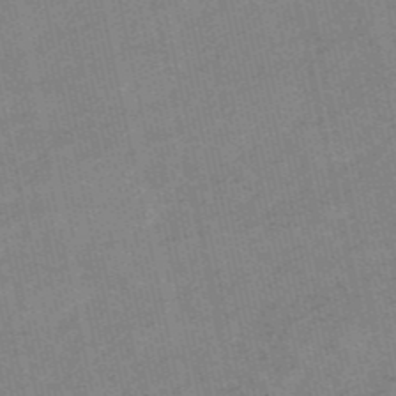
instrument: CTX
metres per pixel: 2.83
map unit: HNb
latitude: -54.2173
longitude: -42.5546
